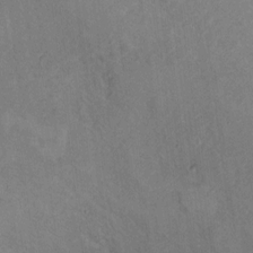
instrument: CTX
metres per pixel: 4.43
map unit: Ht
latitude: 5.1403
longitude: -36.7435
